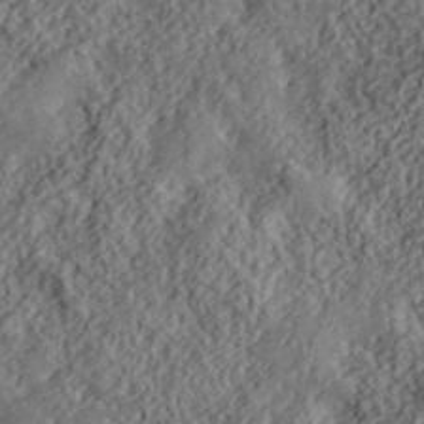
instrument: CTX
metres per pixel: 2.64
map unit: lHvf
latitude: 40.1199
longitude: -88.4601
